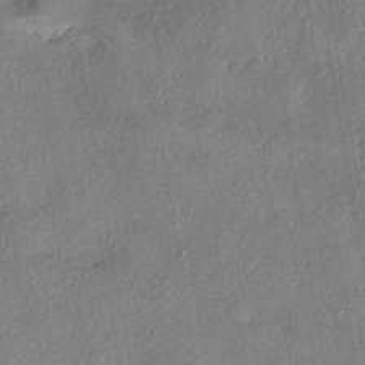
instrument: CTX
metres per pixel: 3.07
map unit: eHh
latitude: -41.1809
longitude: 120.2172
